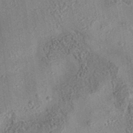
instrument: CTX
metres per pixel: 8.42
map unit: eAb
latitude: 35.6505
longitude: 109.3132
